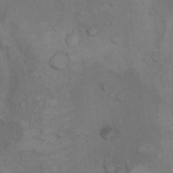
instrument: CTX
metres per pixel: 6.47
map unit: Nhu
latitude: 9.7450
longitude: -25.4615
